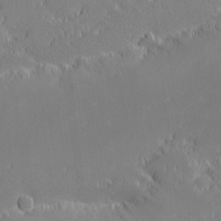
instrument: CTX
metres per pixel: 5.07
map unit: eHh
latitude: -2.3117
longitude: -84.1578
